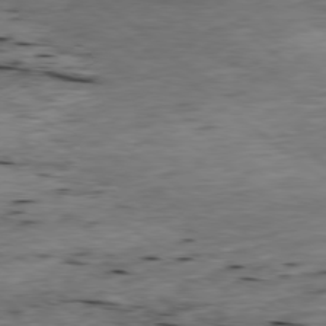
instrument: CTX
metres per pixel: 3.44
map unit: Ap
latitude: -79.1431
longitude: -90.8758
